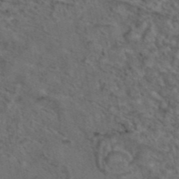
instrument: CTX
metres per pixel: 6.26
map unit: eAb
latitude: 43.6316
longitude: 104.4818
